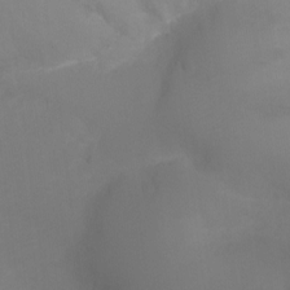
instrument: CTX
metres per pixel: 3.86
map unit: Ht
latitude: -3.5399
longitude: -25.2537
